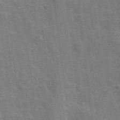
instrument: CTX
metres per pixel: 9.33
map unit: Hve
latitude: 18.9513
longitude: 151.8233
